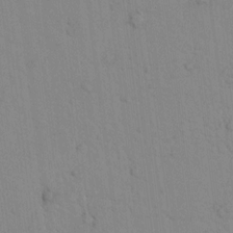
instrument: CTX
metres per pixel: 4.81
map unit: lAvf
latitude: 8.8191
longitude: 168.6518
